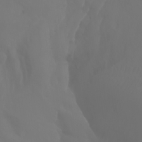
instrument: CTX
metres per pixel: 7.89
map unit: Aa
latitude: -10.9353
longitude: -68.3278
